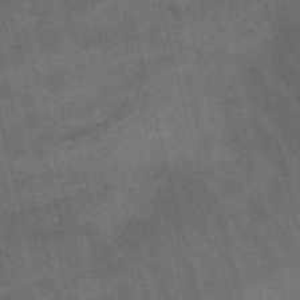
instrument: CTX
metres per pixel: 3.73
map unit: lHb
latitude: -48.5196
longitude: 76.5574
